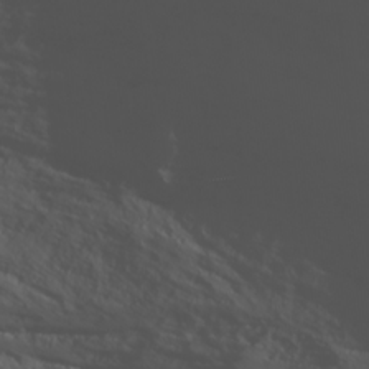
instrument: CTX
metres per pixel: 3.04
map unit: Ave
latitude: 16.6679
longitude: -129.1025
